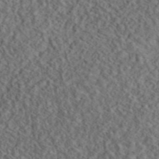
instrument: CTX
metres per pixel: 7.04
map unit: eAb
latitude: 43.5749
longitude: 116.4251
